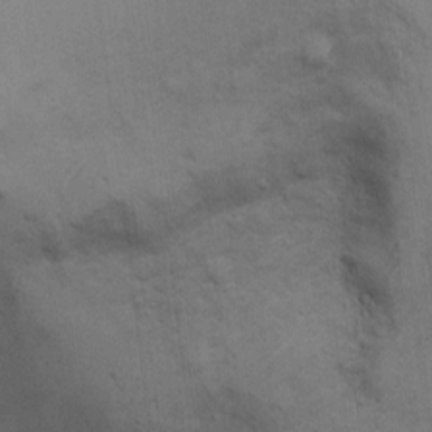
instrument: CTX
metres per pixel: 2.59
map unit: Ht
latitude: 10.4979
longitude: -39.4426
